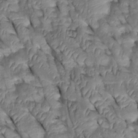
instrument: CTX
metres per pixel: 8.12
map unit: Htu
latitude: 0.3656
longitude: 148.7086
